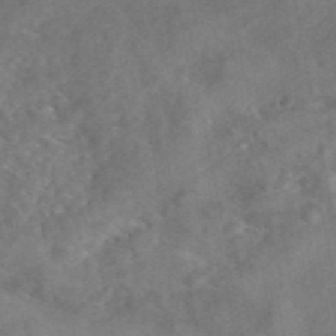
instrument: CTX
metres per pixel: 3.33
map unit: eAb
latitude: 46.6680
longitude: 127.6721
